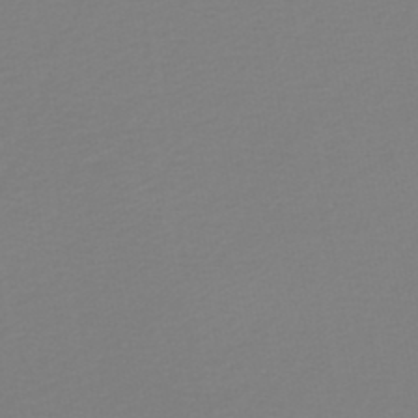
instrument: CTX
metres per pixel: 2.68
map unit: lHb
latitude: -46.5007
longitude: 72.3873
